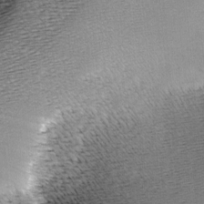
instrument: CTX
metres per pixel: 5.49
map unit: lAa
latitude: -8.5952
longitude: -124.7813
